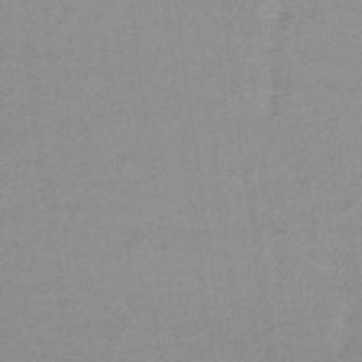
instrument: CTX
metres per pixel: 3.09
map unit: lHb
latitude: -34.4251
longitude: 69.8989
